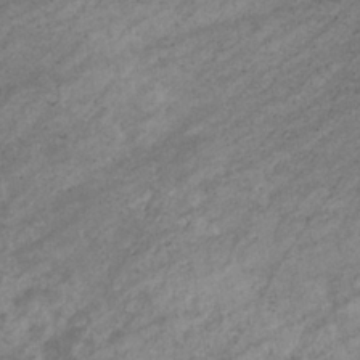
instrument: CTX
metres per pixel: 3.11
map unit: eHb
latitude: -32.6519
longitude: 70.8219
